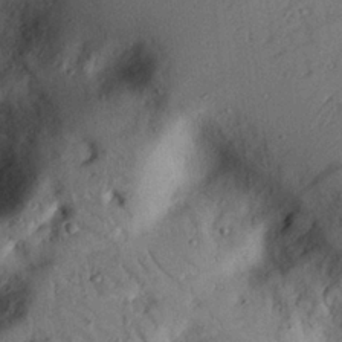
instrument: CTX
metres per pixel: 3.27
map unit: eHh
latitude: 25.5371
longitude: -75.7450
